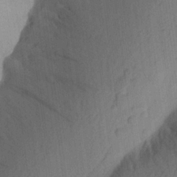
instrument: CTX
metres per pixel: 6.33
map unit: Aa
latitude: 21.3671
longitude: -148.5924
